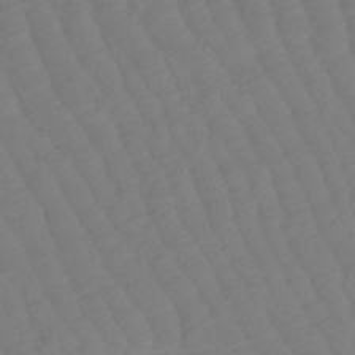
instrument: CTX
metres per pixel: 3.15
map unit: lHb
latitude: -49.6155
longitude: 83.1809
